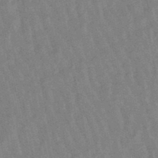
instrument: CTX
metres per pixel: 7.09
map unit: lHb
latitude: -48.8408
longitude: 77.9367
